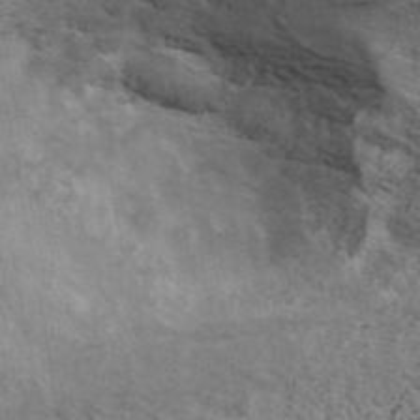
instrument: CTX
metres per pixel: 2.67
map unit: ANa
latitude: 41.7071
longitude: 16.4629
